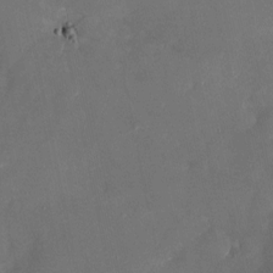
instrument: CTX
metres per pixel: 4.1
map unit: Nhu
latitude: -23.6344
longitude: -72.4601
